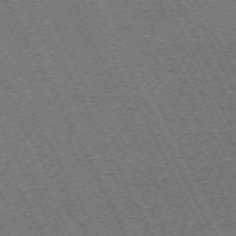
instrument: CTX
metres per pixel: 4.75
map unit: Hpe
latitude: -71.5777
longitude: 10.6896
